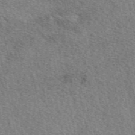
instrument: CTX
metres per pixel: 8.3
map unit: eAb
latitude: 50.7624
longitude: 113.5588
